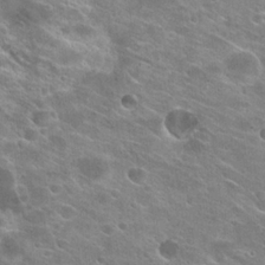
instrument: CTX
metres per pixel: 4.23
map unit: Hto
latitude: 24.1766
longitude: -42.4601
